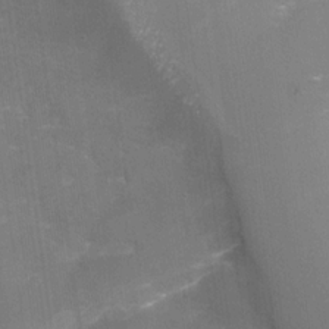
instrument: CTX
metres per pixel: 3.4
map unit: Nhu
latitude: -28.1228
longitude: -59.2915
